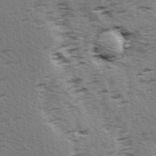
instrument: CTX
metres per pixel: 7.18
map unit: Ave
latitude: 14.6491
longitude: -104.6113
